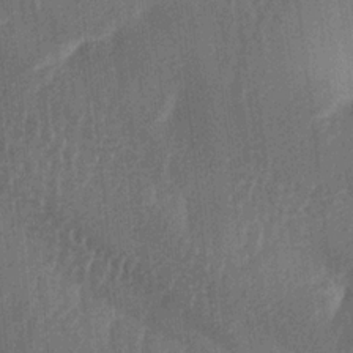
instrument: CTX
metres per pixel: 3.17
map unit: lAa
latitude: -7.2565
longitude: -129.1592
